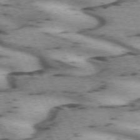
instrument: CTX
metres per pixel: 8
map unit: lApd
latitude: 72.1956
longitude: -54.1389
